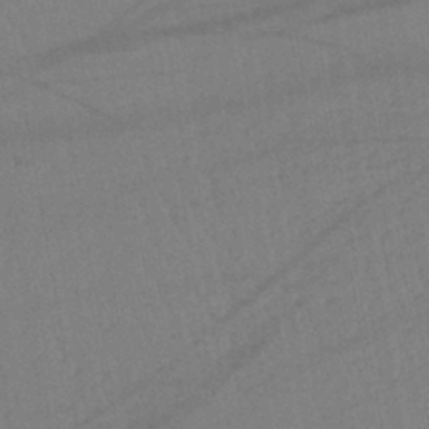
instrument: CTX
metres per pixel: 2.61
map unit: lHb
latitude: -41.9178
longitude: 68.0661
